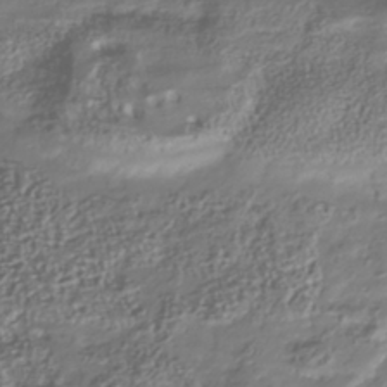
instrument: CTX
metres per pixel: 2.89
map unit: Nhu
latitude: -41.1053
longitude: -85.7072
